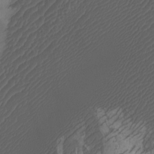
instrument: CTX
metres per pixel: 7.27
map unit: Htu
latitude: -11.4076
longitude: -73.9906
